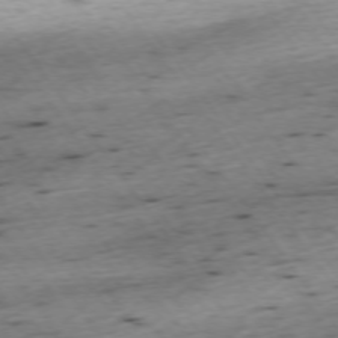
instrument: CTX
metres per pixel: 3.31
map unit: Ap
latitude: -74.2740
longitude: -73.6127
